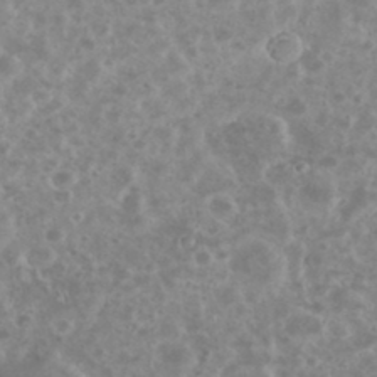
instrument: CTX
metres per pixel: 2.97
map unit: eHh
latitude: 34.7057
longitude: -61.6505
